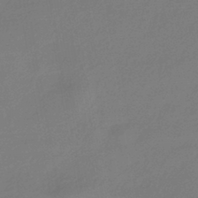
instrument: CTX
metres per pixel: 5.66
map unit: HNhu
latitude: -43.0864
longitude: 89.6344
